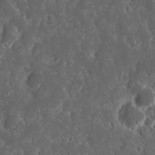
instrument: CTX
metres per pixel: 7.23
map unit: eHh
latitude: 15.4238
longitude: -73.3104
